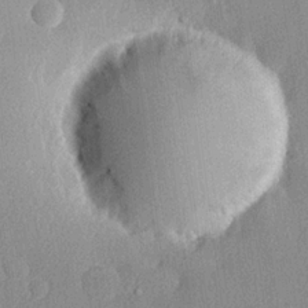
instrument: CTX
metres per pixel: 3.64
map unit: lHvf
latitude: 20.9325
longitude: 140.8786
